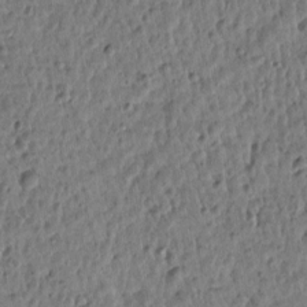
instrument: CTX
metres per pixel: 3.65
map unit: Htu
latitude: 2.1955
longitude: -178.3845
